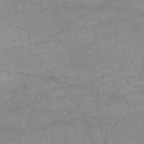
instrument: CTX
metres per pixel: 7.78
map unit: HNb
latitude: -52.3306
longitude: -41.9528
